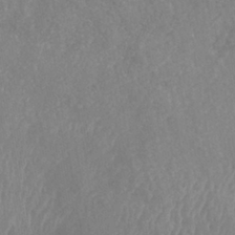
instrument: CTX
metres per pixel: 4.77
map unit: Nhe
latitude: -40.3684
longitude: -110.4412
